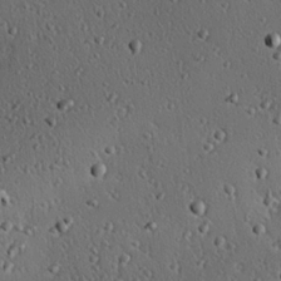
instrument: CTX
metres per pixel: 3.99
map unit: eHh
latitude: 23.3293
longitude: -91.4804
